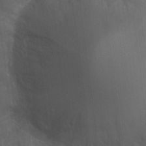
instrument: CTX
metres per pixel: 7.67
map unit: Nhu
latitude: 3.8583
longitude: -16.9513
